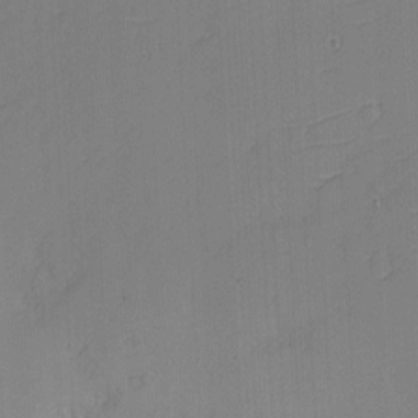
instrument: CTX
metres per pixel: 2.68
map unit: eHh
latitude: -3.1431
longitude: -79.7639
